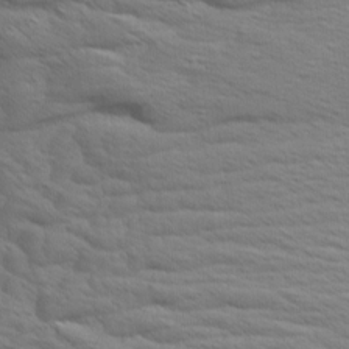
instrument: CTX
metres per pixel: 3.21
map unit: Aa
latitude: 8.7246
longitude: -135.7638
